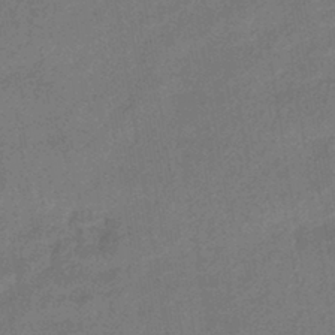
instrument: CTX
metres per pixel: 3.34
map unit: eHb
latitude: -42.8785
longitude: 82.7085
